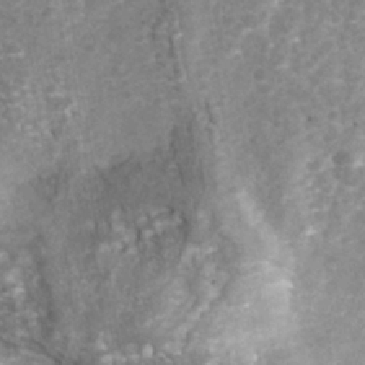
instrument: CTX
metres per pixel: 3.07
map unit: Nhu
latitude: -39.6344
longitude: -81.4804
